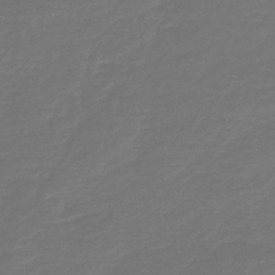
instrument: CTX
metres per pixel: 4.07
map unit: HNb
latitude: -47.4265
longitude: 54.2173
